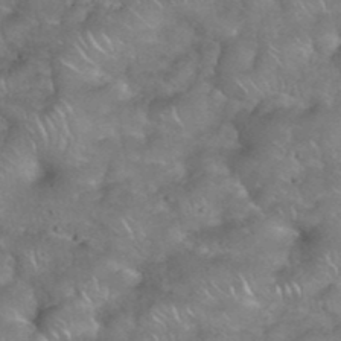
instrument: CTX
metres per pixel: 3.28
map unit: eHh
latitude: 39.2915
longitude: -58.5546
